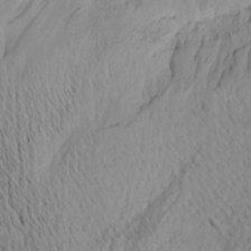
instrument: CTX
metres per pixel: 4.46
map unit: Aa
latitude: 20.4412
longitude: -145.5182
